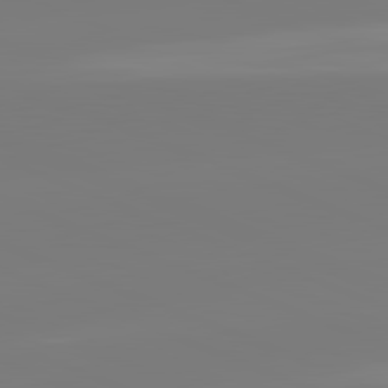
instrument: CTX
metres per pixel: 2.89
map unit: lApd
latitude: 81.9528
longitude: -159.0459
